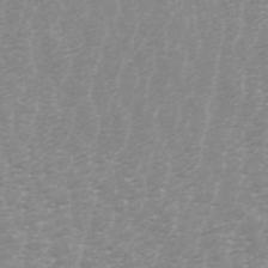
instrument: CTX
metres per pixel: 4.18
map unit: ANa
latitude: 45.2726
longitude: 31.0108
